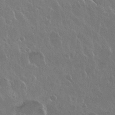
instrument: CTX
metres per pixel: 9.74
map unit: Nhu
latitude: 30.2712
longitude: -56.2711
